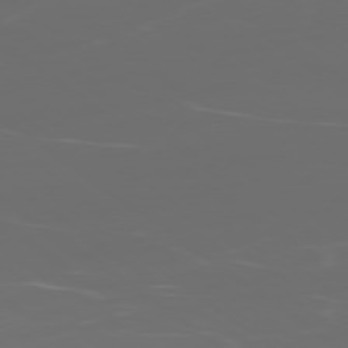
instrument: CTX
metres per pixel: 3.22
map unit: Ap
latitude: -78.4062
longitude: -75.5560
